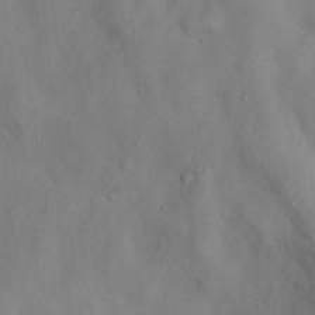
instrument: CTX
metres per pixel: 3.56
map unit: Nhu
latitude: 9.9717
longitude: -26.0822
